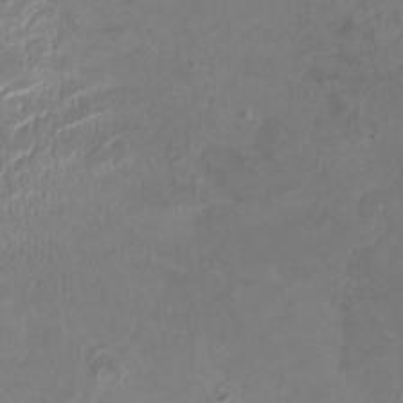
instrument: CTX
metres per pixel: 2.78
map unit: HNhu
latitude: 3.0269
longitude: -2.7813
